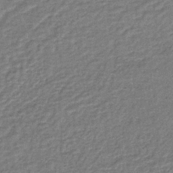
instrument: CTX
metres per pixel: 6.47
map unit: lHb
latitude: -35.2943
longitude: 66.0283
